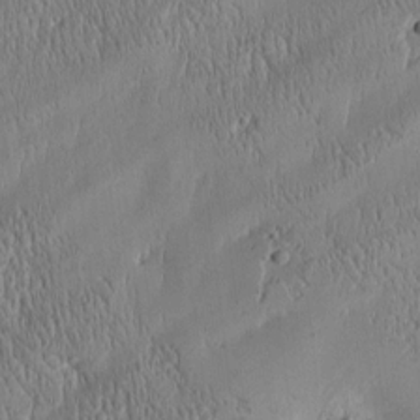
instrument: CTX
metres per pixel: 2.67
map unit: Htu
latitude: -4.9730
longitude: 174.8030
